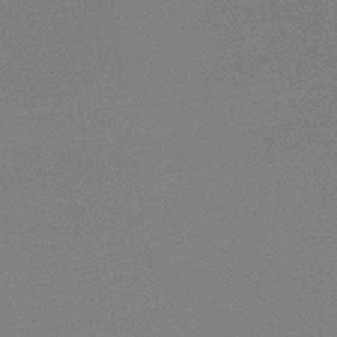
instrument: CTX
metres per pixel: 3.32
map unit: HNb
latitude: -34.6707
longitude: 53.0486
